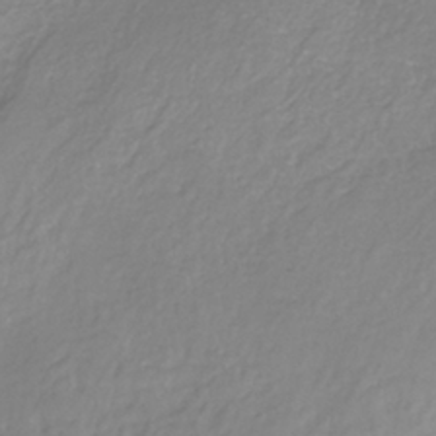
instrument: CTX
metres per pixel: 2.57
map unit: ANa
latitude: -38.8975
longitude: 96.2740
